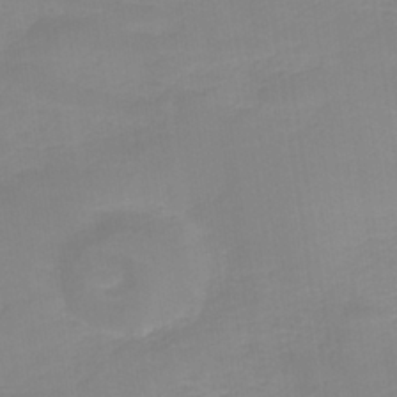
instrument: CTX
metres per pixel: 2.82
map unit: HNb
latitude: -35.9745
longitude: 51.3510
